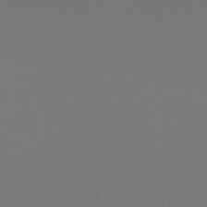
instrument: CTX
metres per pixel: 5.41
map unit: lHb
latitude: -47.5399
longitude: 59.9556
